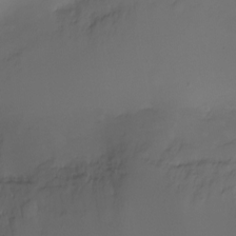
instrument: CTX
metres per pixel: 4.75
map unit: Ht
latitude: -6.8219
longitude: -20.4223
